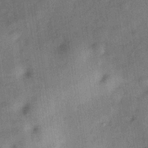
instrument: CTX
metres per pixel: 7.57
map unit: Hve
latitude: -30.5573
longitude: 91.9367
